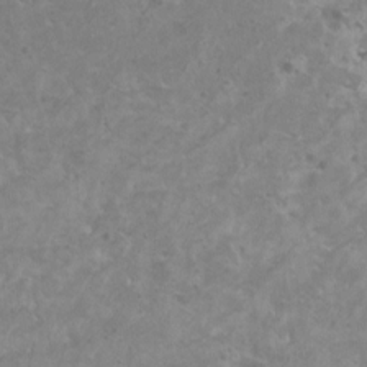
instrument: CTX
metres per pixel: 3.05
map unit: HNhu
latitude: -0.1417
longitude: 1.5588
